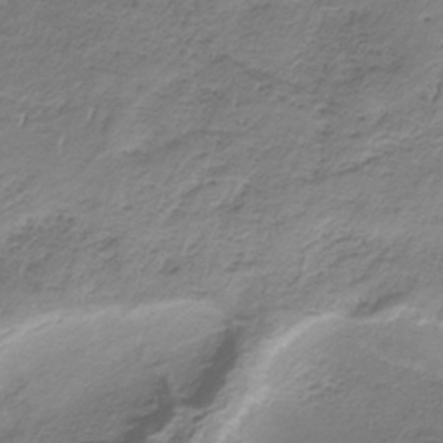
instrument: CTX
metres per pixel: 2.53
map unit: HNb
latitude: -33.4266
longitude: 58.0660
